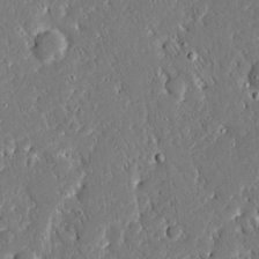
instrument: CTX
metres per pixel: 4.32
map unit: Ave
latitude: 16.6302
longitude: -140.5923
